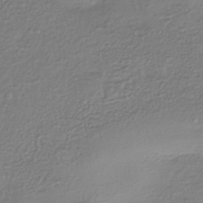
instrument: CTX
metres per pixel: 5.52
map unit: eHh
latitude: -42.7463
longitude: 122.1417
